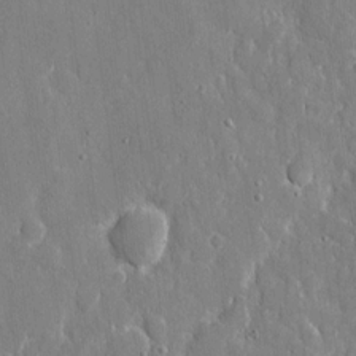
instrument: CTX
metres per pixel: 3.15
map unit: eHh
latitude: 8.6491
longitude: -69.6127
